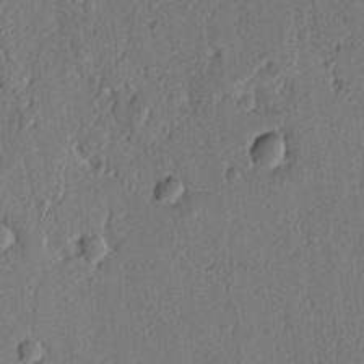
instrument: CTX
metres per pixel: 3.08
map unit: Ht
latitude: 9.2348
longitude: -78.0444
